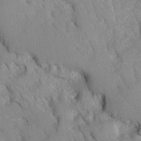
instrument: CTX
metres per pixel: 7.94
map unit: Ave
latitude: -10.8030
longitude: -118.4979
